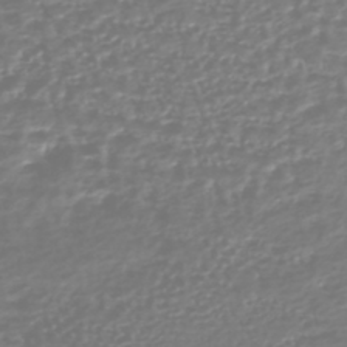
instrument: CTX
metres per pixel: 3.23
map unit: HNhu
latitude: -44.6896
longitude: 99.2187
